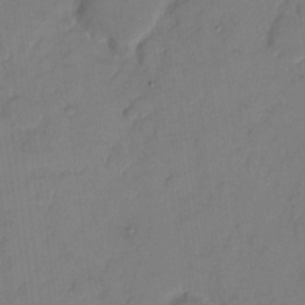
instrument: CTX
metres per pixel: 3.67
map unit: eHh
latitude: 7.3293
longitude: -65.4993
